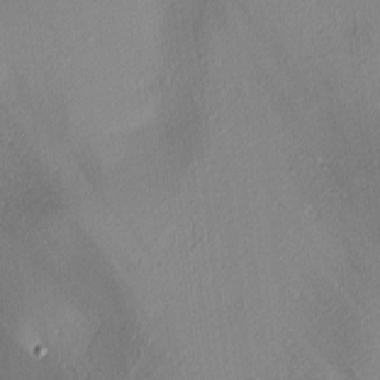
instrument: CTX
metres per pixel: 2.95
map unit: lAa
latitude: 3.1214
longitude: -115.5560
